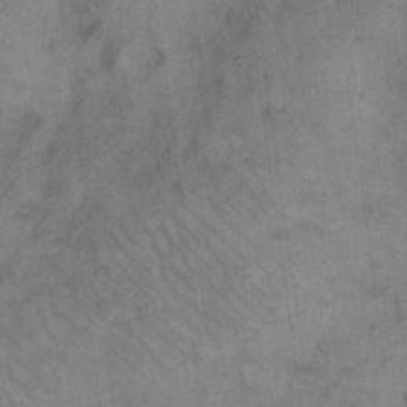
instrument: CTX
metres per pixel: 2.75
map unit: eHh
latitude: 20.8758
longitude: -60.9136
